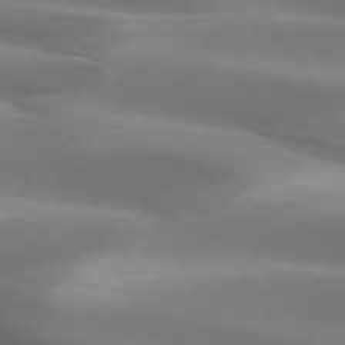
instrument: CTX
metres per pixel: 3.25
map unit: lApd
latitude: 73.4049
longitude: -51.7827
